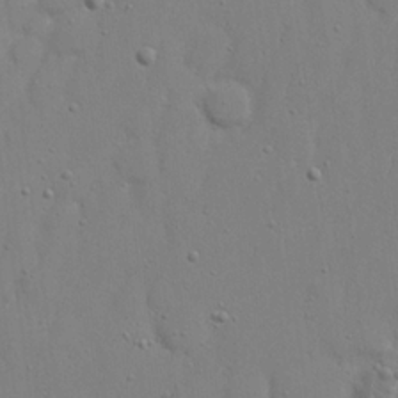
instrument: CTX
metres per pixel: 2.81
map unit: eHh
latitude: 22.8191
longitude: -69.2537
